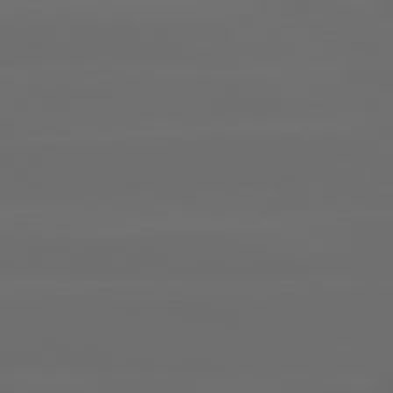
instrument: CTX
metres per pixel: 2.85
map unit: lApd
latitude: 80.7057
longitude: -136.8569
